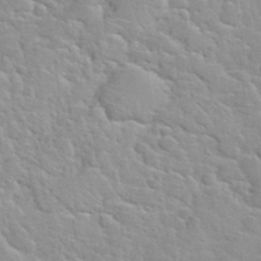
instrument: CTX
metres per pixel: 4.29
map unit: Hto
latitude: 35.5371
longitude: -51.7071
